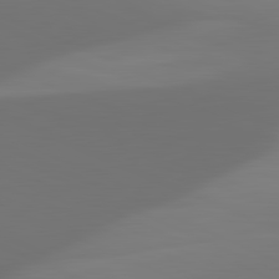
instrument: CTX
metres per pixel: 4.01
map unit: lApd
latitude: 81.9339
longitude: 128.7841
